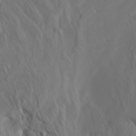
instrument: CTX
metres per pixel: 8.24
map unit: Htu
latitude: -7.2754
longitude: -70.4790
